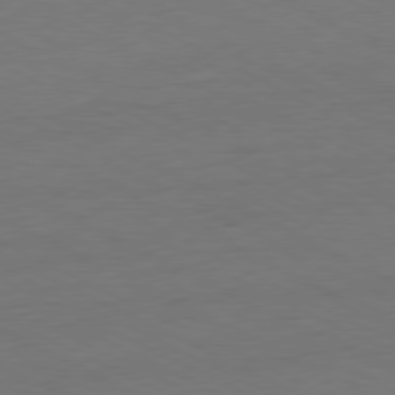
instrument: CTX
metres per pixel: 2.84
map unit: Ap
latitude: -77.5777
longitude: -74.3467
